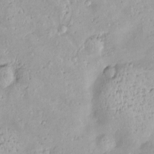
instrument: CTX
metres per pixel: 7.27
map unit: Nve
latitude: -8.1228
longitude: 174.5006
